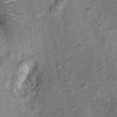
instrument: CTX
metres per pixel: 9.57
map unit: Ht
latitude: 11.0270
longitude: -38.9325
